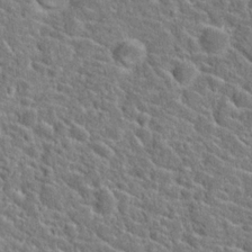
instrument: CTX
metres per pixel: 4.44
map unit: Hto
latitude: 21.1781
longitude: -44.7246
